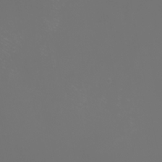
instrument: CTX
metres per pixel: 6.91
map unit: Nhu
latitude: -7.7477
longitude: -73.8773
